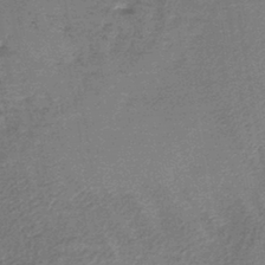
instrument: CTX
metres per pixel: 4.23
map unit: lHb
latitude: -42.7463
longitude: 81.0865
